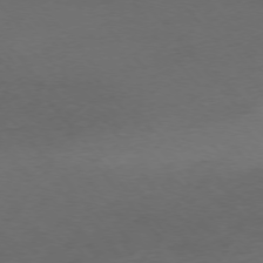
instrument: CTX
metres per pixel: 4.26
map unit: Ap
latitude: -75.8045
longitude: -66.2900
